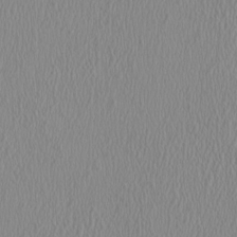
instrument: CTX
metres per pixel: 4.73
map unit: HNhu
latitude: -0.8219
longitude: 1.5588
